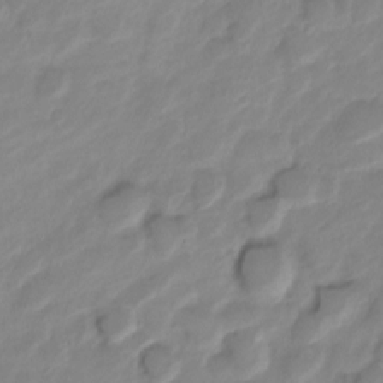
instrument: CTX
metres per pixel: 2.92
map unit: Nve
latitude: -18.7652
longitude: 107.7478
